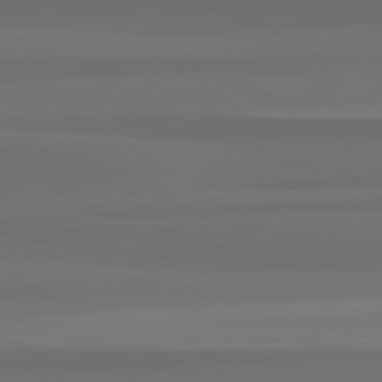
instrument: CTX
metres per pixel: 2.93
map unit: lApd
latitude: 82.8757
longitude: 164.7086
